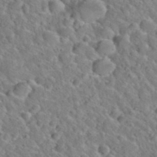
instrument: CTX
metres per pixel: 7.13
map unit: Hto
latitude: 35.3481
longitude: -49.5182
